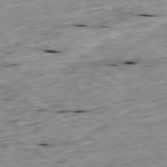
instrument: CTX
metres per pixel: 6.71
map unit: Ap
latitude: -79.9367
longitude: -90.5168
